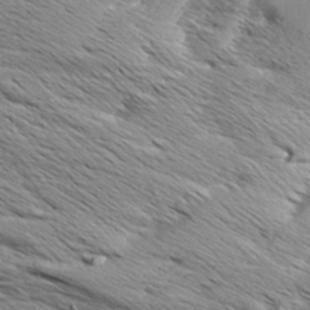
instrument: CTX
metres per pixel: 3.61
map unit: Aa
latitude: 8.8947
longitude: -138.0444
